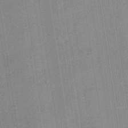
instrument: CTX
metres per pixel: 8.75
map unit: eHb
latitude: -35.8044
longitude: 73.7666
